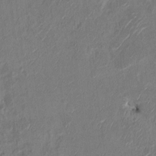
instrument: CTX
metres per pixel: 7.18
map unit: HNhu
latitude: 7.5938
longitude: -3.7071
